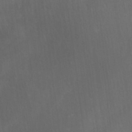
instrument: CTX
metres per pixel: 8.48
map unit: Ave
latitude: 22.6112
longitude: -136.4790
